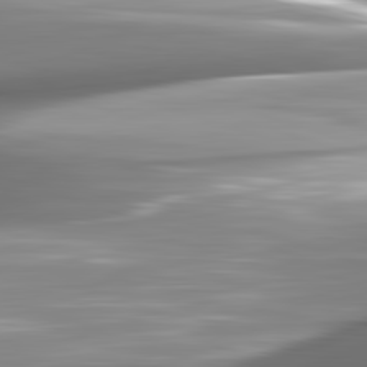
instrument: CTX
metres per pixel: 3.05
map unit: lApd
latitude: 82.7057
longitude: -141.0836
